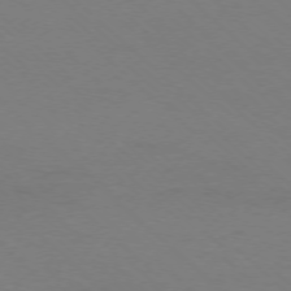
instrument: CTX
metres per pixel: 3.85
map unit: Ap
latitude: -76.3117
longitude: -77.3292
